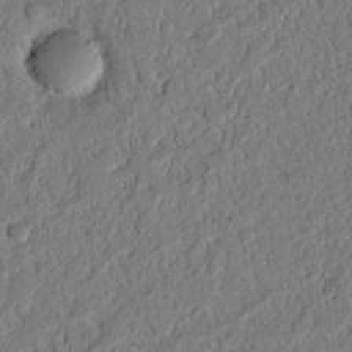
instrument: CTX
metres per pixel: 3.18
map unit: Nhu
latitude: 20.4412
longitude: -78.3656
